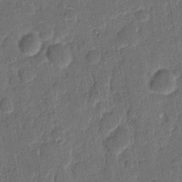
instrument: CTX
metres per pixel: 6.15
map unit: eHh
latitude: 8.3656
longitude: -66.4601
